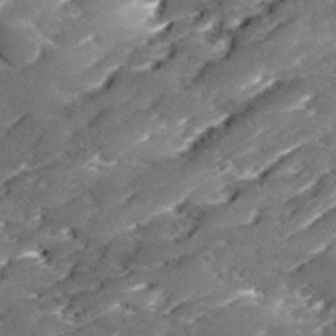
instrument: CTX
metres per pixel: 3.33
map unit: Ave
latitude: 17.8017
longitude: -136.3090
